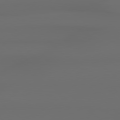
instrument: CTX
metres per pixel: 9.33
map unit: Hpe
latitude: 78.5546
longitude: -133.5560
